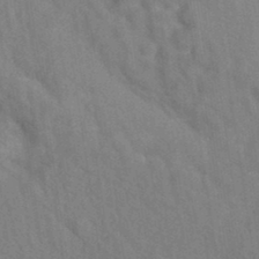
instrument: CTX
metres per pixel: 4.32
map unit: eAb
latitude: 34.8002
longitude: 109.9745
